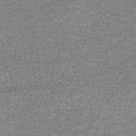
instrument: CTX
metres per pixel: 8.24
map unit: eHb
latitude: -32.5385
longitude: 68.3117
